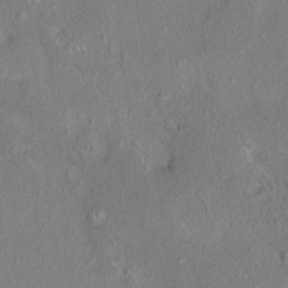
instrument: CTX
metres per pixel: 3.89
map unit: HNhu
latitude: 4.4979
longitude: 6.8408
